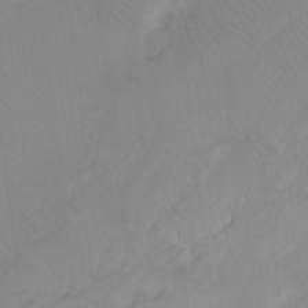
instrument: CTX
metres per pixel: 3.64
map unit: Ht
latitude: -10.0094
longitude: -39.4426
